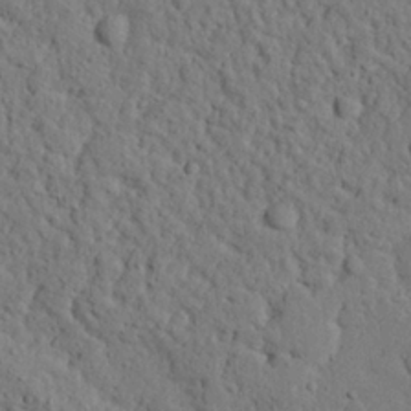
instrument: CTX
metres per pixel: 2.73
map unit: eHh
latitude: 24.9324
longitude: -80.3656
